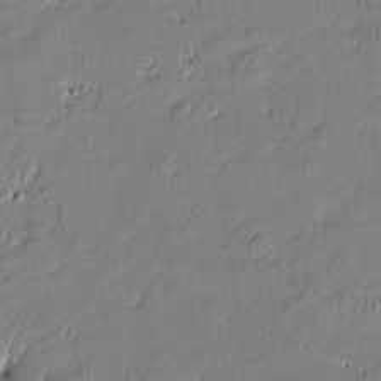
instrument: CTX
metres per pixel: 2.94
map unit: Htu
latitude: -6.6707
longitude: 176.5007
